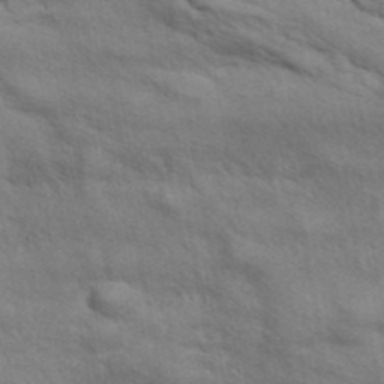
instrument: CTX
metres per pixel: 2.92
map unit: ANa
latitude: 42.0255
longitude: 17.4644
